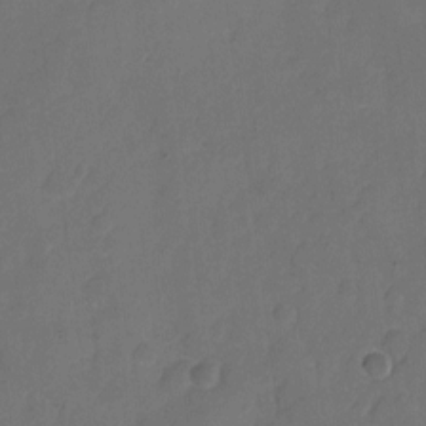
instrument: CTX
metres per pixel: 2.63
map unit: eHh
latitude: 5.8016
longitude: -65.3482
